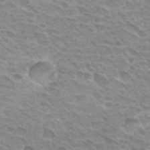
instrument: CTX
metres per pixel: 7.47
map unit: Hto
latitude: 30.3279
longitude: -42.3089
